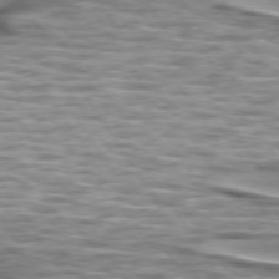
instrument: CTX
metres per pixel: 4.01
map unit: lApd
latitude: 74.4790
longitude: -57.0836
